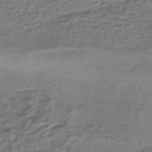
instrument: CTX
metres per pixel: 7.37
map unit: HNhu
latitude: -43.3509
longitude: 100.8219
